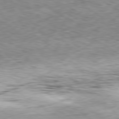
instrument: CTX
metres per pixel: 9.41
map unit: Ap
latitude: -80.0283
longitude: -72.2334
